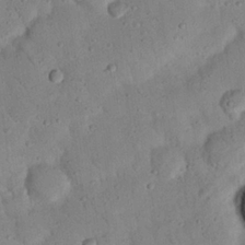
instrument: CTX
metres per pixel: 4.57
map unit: Nhu
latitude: 22.4601
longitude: -75.6505
